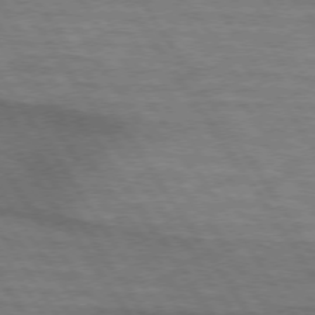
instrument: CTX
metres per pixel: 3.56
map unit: lApd
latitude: 73.8962
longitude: -63.2726
